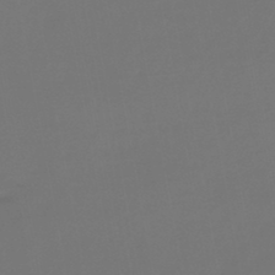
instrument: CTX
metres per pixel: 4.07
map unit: lHb
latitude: -43.4832
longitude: 63.6155
